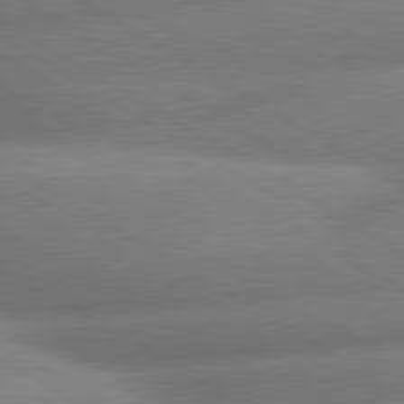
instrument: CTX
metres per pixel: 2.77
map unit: lApd
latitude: 80.3656
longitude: -162.5735
